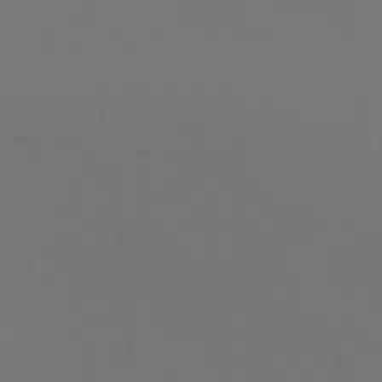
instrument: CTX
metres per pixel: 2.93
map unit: Ht
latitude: -7.9367
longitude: -30.8002
